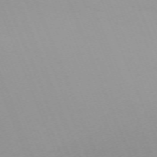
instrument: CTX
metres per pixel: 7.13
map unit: Nhu
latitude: -67.7478
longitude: 38.0472
